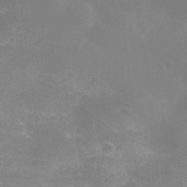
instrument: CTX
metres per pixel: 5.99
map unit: Nhu
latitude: 27.7261
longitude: -55.6505
